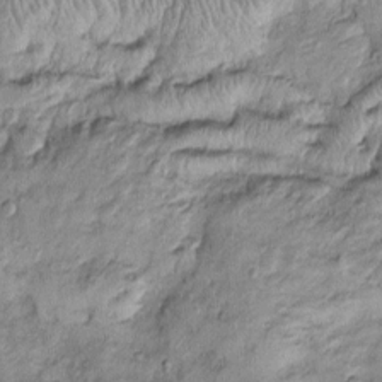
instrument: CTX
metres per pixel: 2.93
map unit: Htu
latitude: -5.4076
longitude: 158.8030
